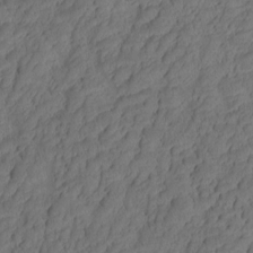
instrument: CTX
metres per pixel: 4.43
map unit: eHh
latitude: -0.9731
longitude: 15.4077
